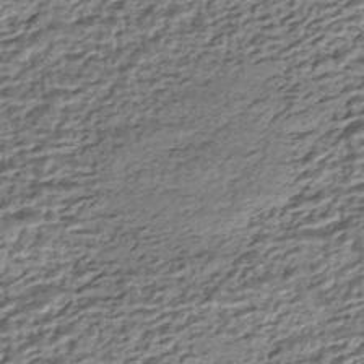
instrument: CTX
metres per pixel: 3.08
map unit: HNhu
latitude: -43.5021
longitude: 105.8422
